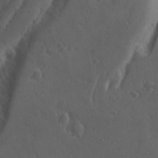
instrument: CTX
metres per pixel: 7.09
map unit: lAvf
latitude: -9.0675
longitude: -121.2915
